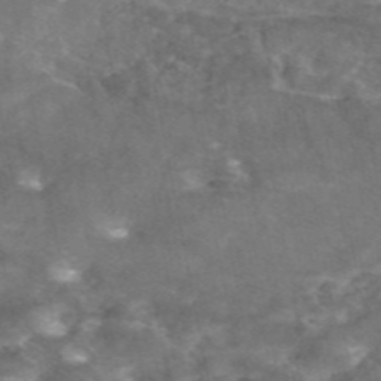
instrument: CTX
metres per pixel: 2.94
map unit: eAb
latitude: 47.0081
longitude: 120.2550
